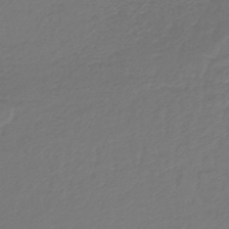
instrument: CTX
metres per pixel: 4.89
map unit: lHb
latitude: -43.9178
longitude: 69.7855
